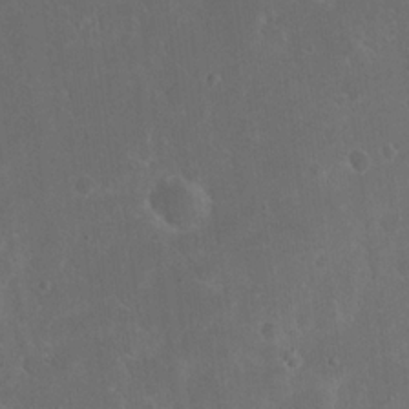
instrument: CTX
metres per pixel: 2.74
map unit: eHh
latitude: 19.4615
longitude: -64.8002
